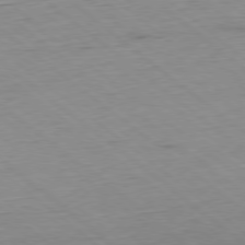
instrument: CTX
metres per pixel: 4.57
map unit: Hpe
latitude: -78.7463
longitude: 11.1242
